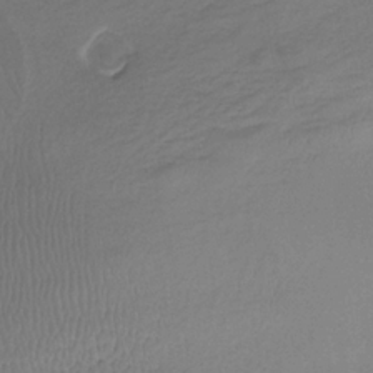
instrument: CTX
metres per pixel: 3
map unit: lHb
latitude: -33.8801
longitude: 67.1053
